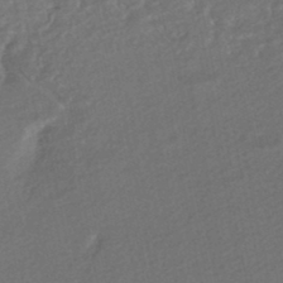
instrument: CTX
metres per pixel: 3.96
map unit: HNhu
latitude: -47.1431
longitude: 98.2928
